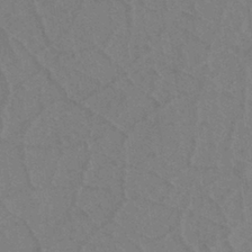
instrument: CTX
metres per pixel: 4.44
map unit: eHh
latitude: -39.6722
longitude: -27.1592
